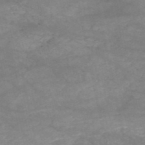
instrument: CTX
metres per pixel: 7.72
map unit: HNb
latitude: -53.3320
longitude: -41.6315
